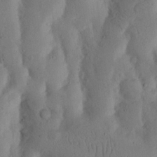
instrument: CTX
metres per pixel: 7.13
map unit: Nhu
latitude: 18.4223
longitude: -75.6316
